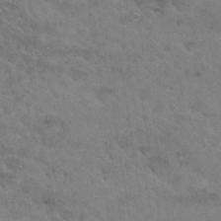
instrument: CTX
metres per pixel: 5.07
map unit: Hto
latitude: 30.3657
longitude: -46.9703
